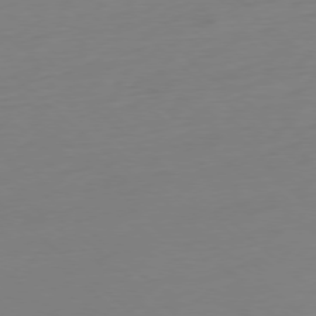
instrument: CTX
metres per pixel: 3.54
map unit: Ap
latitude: -77.9556
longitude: -77.4048
